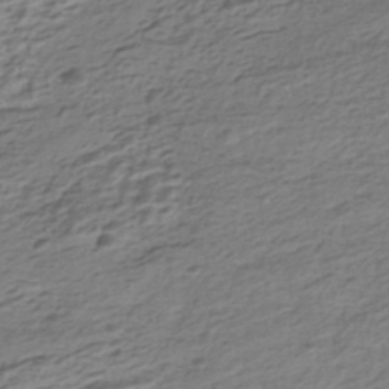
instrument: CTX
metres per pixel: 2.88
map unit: HNhu
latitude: -43.2753
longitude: 105.4454
